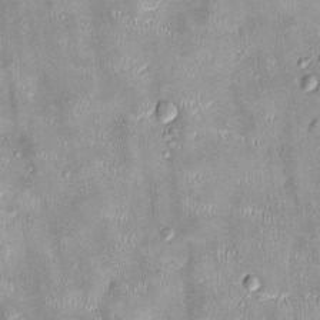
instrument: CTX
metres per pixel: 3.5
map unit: Ht
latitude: -4.8030
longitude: -14.2901
